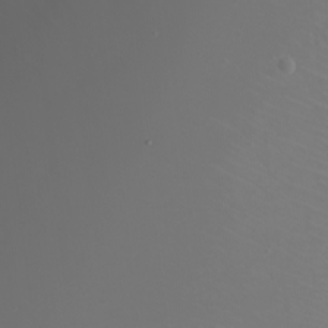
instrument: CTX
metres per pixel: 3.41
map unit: eHh
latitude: -2.9541
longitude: -75.2537
